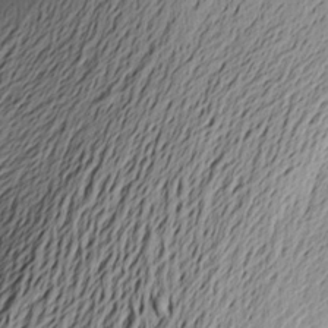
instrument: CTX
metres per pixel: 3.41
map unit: Aa
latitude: 21.7828
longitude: -149.7261
